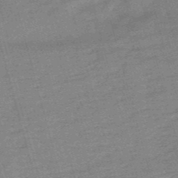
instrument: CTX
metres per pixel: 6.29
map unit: eHb
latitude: -49.2376
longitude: 76.7841
